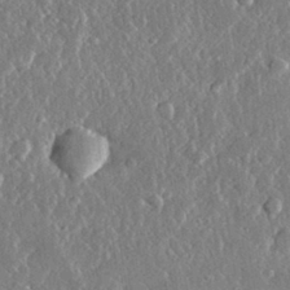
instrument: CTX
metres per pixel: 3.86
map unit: lHvf
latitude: 31.6316
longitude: -91.4237
